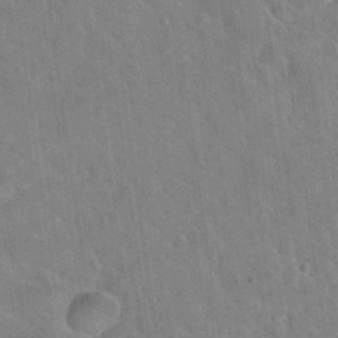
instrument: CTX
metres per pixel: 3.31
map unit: Nhu
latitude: 30.6113
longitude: -51.4426
